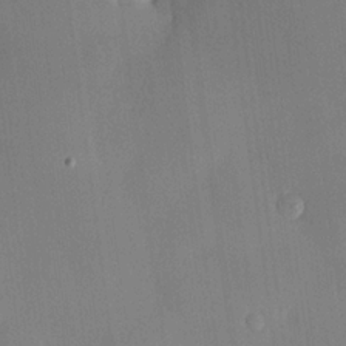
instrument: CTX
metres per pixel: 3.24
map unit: lHvf
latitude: 21.7072
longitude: 146.2739
